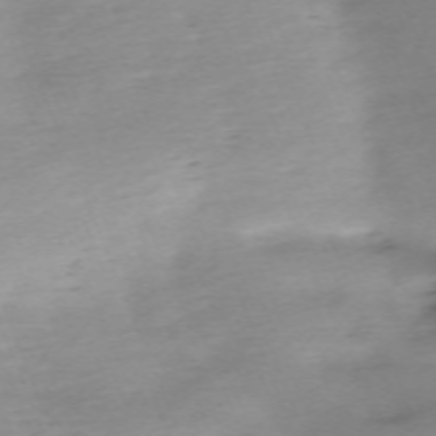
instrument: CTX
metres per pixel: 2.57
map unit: Nhu
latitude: -67.8233
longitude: 39.7100
